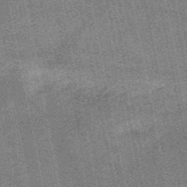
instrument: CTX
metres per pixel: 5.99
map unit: HNb
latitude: -52.3117
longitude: -42.4412
